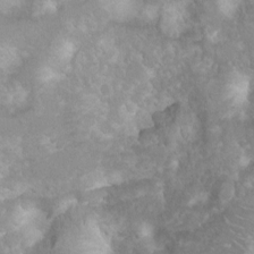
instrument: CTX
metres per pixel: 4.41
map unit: Nhu
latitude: 2.5545
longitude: -24.7057
